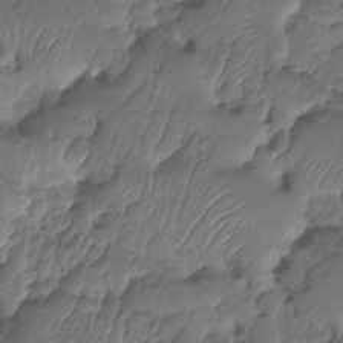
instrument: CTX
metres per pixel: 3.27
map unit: HNhu
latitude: -24.3495
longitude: 50.5196
